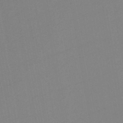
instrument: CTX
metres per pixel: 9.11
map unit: lHb
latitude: -46.1794
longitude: 75.1243
